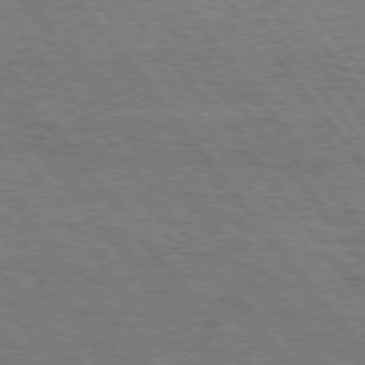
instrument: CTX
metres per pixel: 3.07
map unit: Hpe
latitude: 75.3671
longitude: -138.8947
